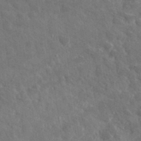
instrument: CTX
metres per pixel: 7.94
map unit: lHvf
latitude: 36.1578
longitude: -89.6505
